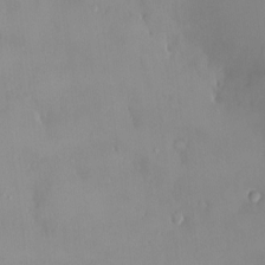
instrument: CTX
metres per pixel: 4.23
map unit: HNhu
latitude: 3.2159
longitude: 7.5777
